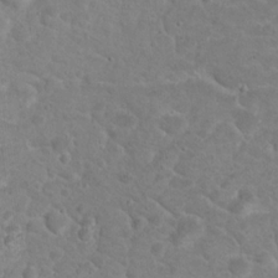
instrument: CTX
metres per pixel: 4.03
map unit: Nhu
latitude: 17.0081
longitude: -31.6505
